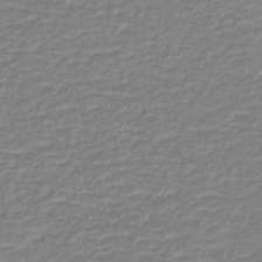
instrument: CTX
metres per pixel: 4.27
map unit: HNb
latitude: -40.6707
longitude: 51.0486
